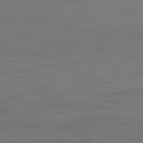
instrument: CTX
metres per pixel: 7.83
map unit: Ap
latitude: -78.5573
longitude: -79.2915
